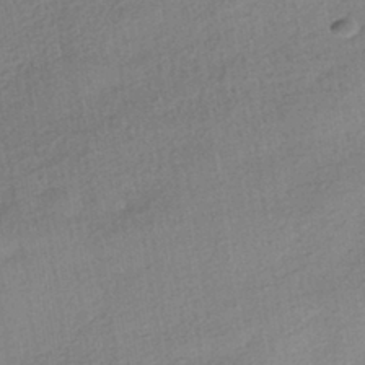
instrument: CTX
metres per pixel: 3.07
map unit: HNhu
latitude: -41.2943
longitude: 96.0850
